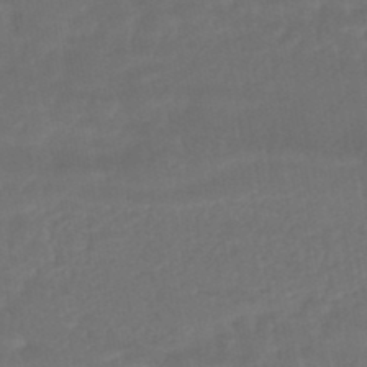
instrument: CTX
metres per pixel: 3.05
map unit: HNhu
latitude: -46.3873
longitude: 92.6518
